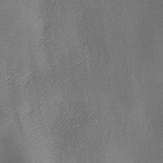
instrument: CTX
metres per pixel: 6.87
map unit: lAa
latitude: -5.5399
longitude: -122.2522
